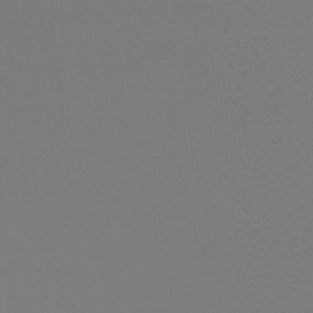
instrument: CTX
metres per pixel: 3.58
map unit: lHb
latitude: -48.8408
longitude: 65.8423
